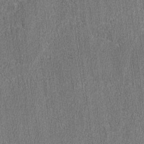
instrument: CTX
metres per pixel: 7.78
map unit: lAvf
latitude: -7.8233
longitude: -114.0822
